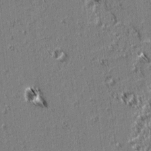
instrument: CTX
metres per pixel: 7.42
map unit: lAvf
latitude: 3.2915
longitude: -105.9339
